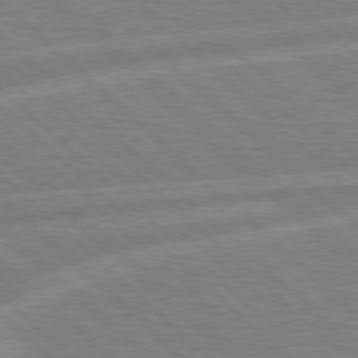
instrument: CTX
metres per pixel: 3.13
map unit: Hpe
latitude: 77.7260
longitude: -152.1578
